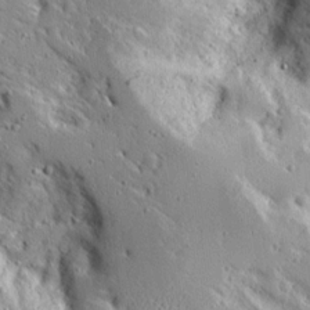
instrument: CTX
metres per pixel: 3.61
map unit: Ave
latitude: 13.3293
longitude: -138.3845
